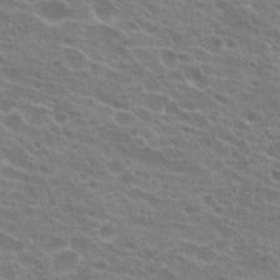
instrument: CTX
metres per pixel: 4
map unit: Hto
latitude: 21.6316
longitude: -40.4789
